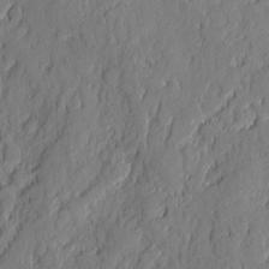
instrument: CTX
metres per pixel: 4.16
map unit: eHh
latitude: 5.8016
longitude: -76.3089
